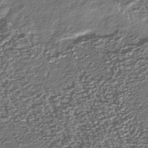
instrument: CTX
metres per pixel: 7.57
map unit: Nhu
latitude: -39.5777
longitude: -81.9717
